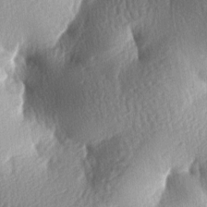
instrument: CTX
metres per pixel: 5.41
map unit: lAa
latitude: -7.2376
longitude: -126.8380
